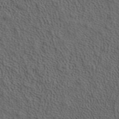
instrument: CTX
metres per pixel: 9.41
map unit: ANa
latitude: 37.5371
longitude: 17.4077
